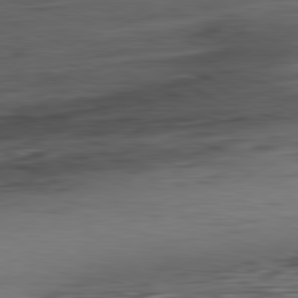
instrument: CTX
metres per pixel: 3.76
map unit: Ap
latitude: -82.3495
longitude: -76.8191
